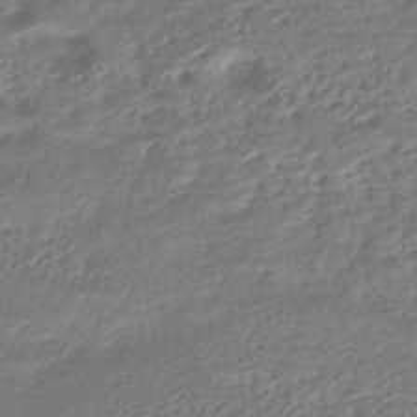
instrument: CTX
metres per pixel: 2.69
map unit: eHb
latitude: -42.5006
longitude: 84.6518
